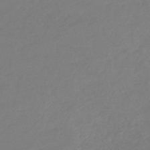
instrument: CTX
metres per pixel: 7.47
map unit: lHb
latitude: -44.8030
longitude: 68.3495
